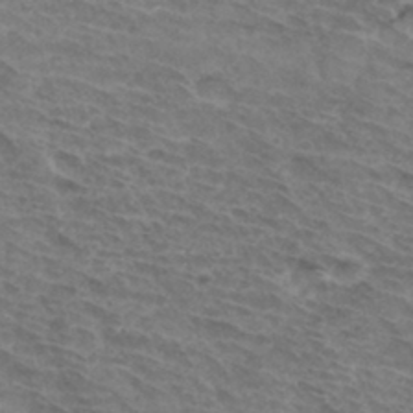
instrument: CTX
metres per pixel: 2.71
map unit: Hto
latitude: 33.2537
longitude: -45.5182
